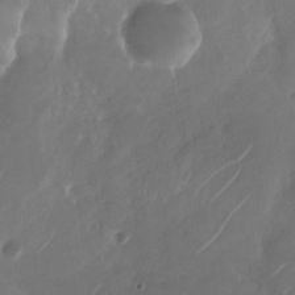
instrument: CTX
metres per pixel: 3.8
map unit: Nhu
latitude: -28.6330
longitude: -70.5357
